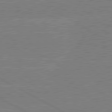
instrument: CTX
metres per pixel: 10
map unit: lApd
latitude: 80.8569
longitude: -126.6113
